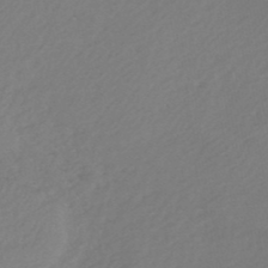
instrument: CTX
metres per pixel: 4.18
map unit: HNb
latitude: -47.1998
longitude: 57.6911
